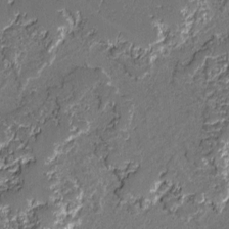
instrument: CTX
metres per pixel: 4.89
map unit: lAvf
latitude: -0.8030
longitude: -108.7435
